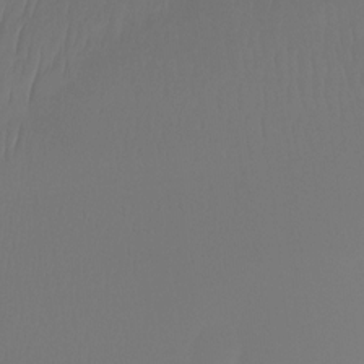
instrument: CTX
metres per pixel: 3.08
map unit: Ht
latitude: -15.0865
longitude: -49.1970
